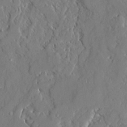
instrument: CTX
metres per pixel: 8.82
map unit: Ave
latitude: 22.2145
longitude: -128.3278
